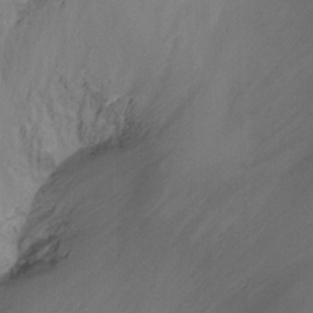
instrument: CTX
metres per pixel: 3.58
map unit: Nhu
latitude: -14.4062
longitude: -58.2334
